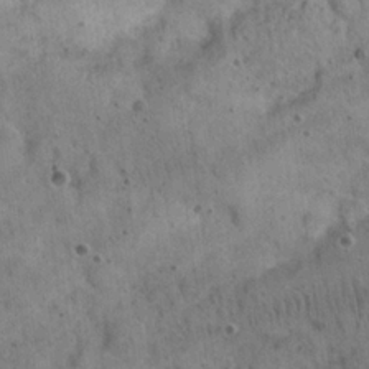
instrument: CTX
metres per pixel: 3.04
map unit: Nhu
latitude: 22.7435
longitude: -67.2537
